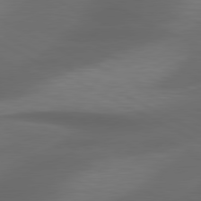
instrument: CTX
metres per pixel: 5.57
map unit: lApd
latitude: 79.6883
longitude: -119.8394
